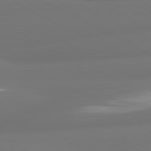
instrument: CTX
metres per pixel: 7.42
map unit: lApd
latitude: 80.9514
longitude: -164.2900
